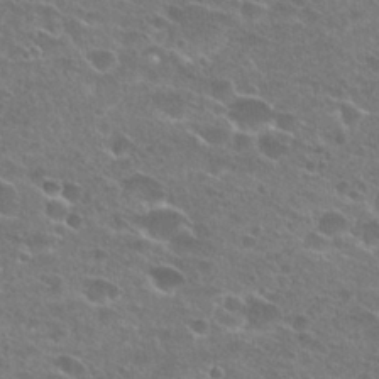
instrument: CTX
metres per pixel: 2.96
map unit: Hto
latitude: 24.8757
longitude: -45.4048
